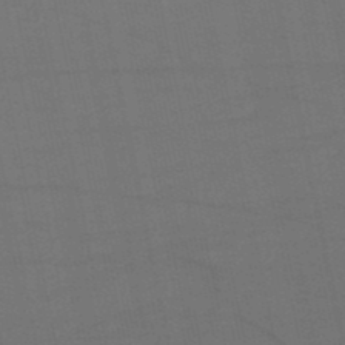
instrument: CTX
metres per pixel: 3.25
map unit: eHb
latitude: -50.3684
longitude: 72.4251
